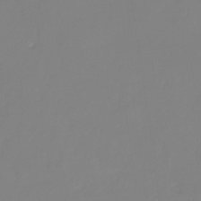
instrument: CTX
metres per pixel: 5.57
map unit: HNhu
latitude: -27.8044
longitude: 74.2362
